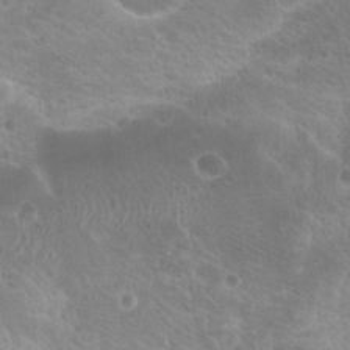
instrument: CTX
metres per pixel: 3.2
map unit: Hto
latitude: 20.4412
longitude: -32.6679
